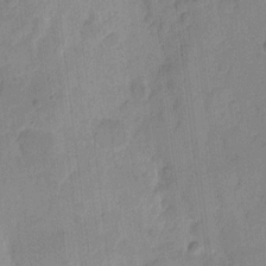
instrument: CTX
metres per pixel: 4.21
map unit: eHh
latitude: 9.7828
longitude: -65.7072
